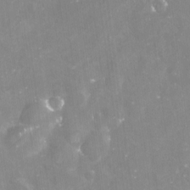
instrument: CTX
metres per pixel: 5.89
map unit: Nve
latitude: -17.5777
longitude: -58.9703
